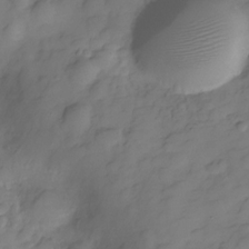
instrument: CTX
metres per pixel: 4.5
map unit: Hve
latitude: -29.4077
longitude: 92.0283
